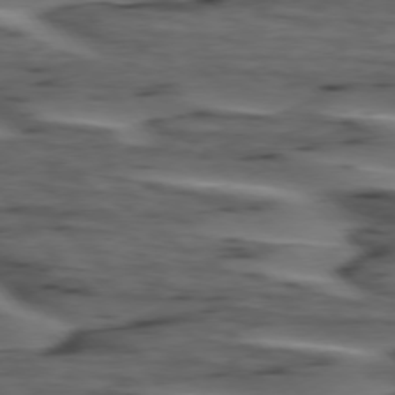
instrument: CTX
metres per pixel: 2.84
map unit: lApd
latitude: 75.1970
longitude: -71.0647
